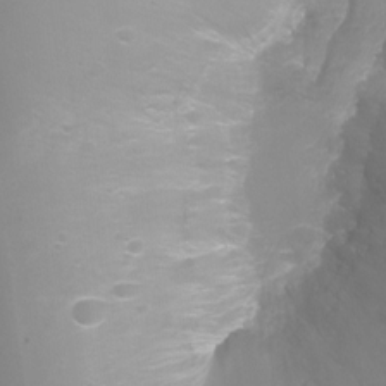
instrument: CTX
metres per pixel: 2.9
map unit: Ht
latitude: -6.1983
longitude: -29.6505
